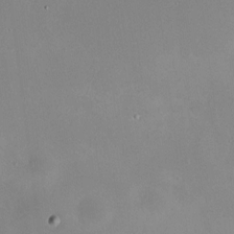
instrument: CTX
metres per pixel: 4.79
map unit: HNhu
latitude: 5.5182
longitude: 8.0283
